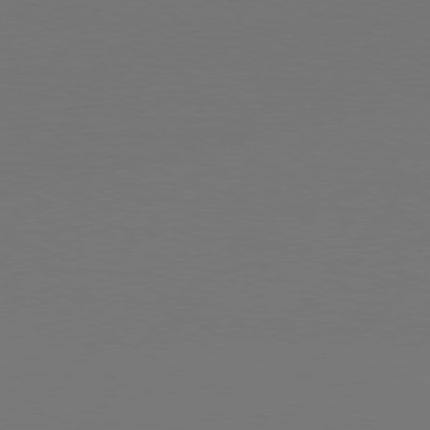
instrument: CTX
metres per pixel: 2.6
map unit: Hpe
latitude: 76.5734
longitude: -138.1011
